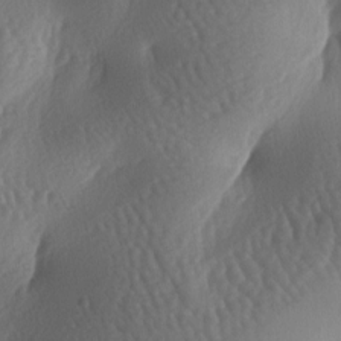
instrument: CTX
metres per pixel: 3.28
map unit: lAa
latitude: -7.0108
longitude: -128.3278
